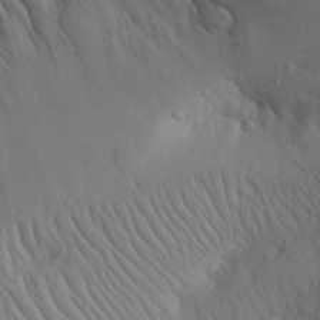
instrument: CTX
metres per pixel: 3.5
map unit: Aa
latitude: 31.1026
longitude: -143.3671
